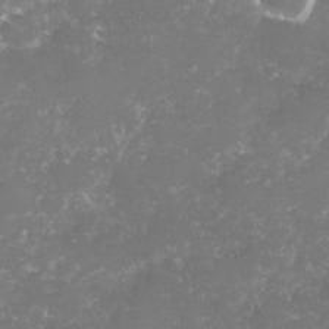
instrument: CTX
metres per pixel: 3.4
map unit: lHvf
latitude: -15.6911
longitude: -97.9717
